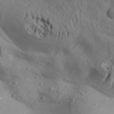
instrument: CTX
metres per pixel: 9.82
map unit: Aa
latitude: 31.9906
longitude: -136.2523
